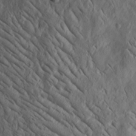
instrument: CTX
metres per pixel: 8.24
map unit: Htu
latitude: -3.4265
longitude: 157.2187
